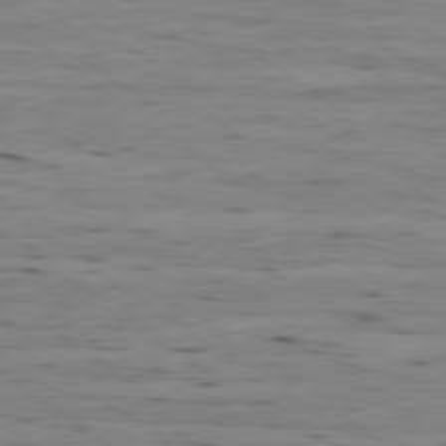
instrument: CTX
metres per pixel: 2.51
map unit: Ap
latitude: -79.4832
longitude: -101.5560
